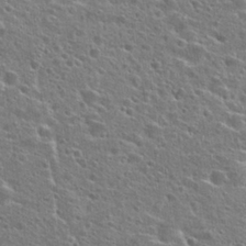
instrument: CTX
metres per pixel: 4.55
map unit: Hto
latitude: 25.8583
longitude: -45.8205
